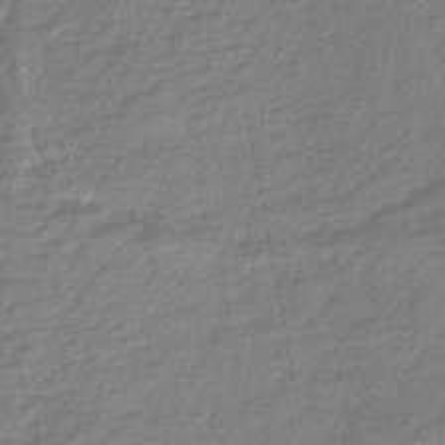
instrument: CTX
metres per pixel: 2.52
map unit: HNb
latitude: -49.1998
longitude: 58.4817
